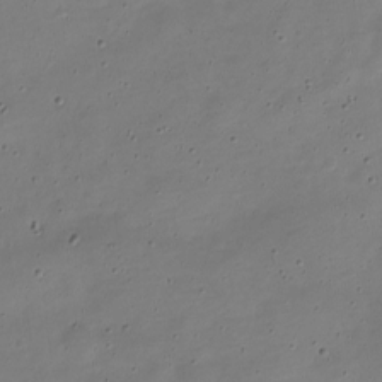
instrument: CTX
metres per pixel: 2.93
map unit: Nve
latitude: -22.0850
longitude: 105.2943
